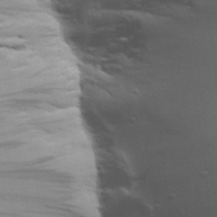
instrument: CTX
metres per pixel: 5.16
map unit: Aa
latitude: 30.2712
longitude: -134.8758
